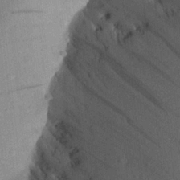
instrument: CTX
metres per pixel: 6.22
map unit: Aa
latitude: 22.4601
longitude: -148.0255
